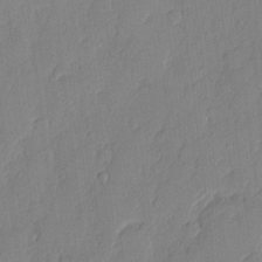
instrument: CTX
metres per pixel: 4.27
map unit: eHh
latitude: 5.1970
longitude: -75.9150
